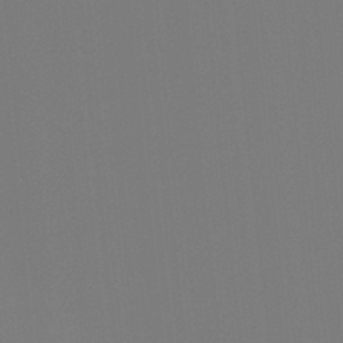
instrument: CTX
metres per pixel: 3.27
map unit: Hto
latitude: -7.9367
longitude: -49.0647
